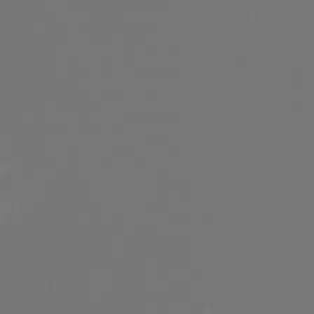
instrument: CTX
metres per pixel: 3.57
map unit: Nhe
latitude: -45.7667
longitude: 153.8989
